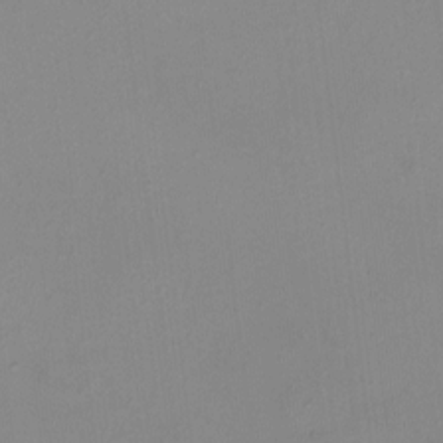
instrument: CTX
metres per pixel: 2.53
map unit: HNhu
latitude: 5.6505
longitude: 10.0472
